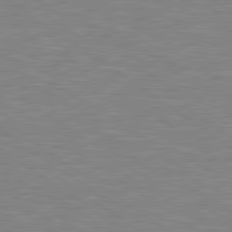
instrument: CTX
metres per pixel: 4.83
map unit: Hpe
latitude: 79.1970
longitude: -122.2900
